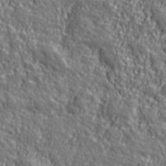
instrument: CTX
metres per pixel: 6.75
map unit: eHh
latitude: 42.7246
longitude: -91.3104
